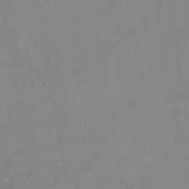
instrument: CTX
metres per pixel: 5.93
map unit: HNb
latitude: -45.4265
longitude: -40.8569
